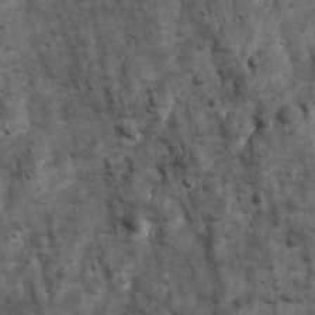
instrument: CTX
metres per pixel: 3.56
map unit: Ave
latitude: 16.9892
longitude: -132.9892
